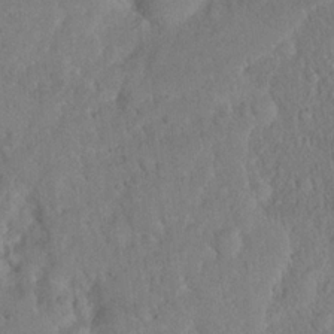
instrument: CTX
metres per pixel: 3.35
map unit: eHh
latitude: 19.0269
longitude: -62.6680
